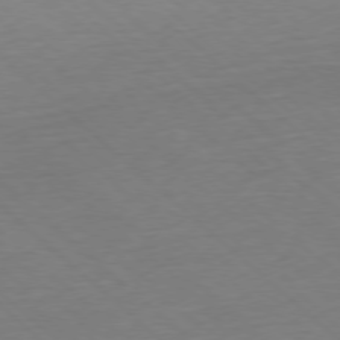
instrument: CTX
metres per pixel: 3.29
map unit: Hpe
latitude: -77.9178
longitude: 14.1228
